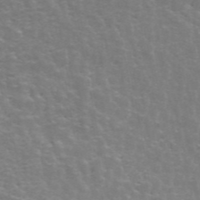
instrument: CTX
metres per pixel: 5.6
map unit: ANa
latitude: 45.3859
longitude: 30.8975
